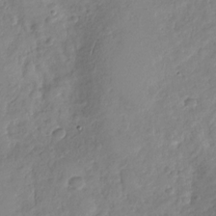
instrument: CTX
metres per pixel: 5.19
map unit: Nhu
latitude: -31.4076
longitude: -61.7071
